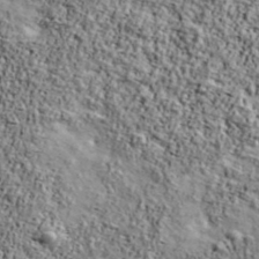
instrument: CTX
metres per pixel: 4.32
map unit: Ave
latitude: 42.8191
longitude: -110.8947
